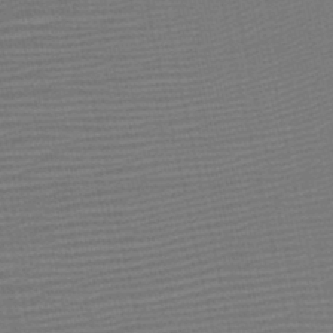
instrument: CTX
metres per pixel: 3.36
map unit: HNb
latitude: -47.1431
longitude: -41.6504
